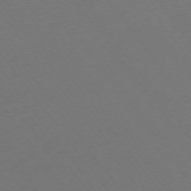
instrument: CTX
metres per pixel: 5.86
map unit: Ap
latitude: -74.5196
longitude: -72.3657
